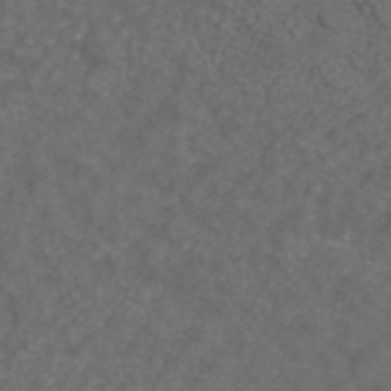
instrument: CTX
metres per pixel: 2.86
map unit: ANa
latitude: 42.8380
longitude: 24.3495
